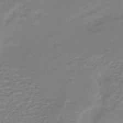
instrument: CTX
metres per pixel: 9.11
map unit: lHb
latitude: -42.5195
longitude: 63.3509
